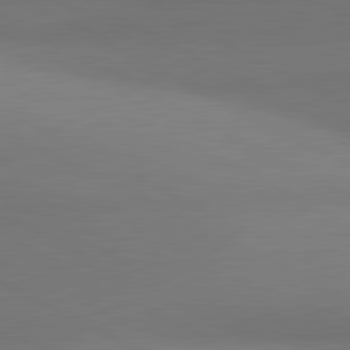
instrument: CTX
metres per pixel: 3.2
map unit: lApd
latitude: 81.2537
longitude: 146.7463
